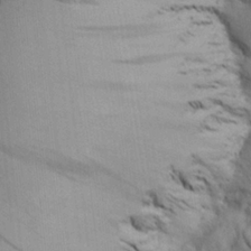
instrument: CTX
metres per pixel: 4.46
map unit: Aa
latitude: 25.9339
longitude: -132.2900
